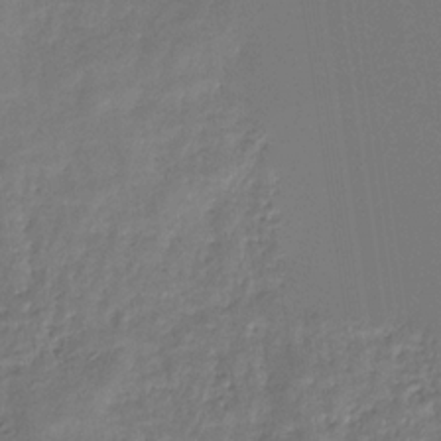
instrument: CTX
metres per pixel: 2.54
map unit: eHb
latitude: -30.7841
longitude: 72.0661
